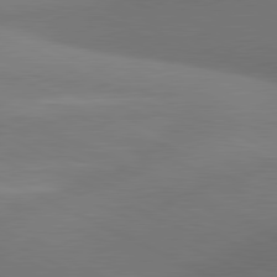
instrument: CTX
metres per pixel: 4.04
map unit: lApd
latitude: 81.0647
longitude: 134.0094
